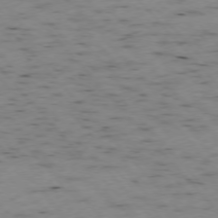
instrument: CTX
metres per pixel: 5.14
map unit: Ap
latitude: -76.4062
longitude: -60.8191
